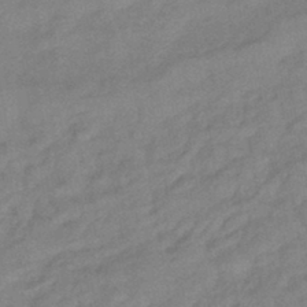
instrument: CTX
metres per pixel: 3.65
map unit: eHb
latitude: -41.4076
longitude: 82.5951
